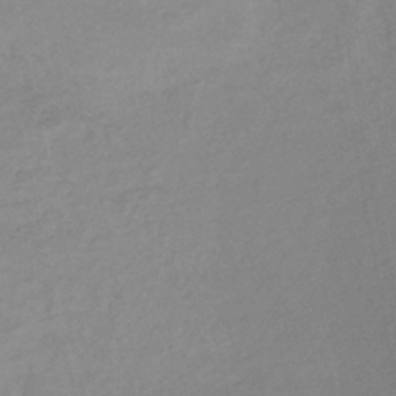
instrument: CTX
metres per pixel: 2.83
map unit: lHb
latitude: -37.5021
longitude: 71.9367
